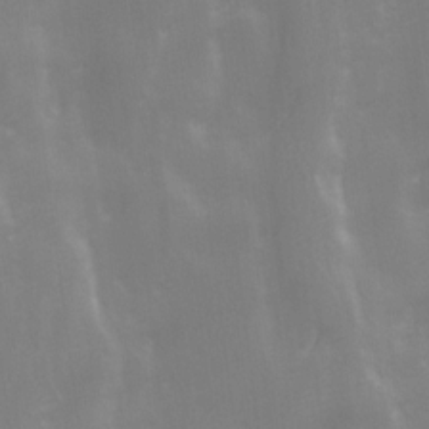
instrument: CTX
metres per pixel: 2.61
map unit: Ave
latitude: 13.2726
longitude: -104.3279
